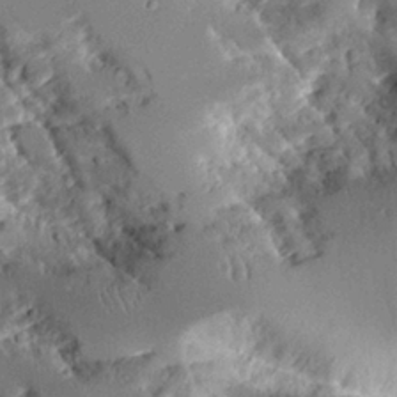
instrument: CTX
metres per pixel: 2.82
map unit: Aa
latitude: 10.6491
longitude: -126.1389
